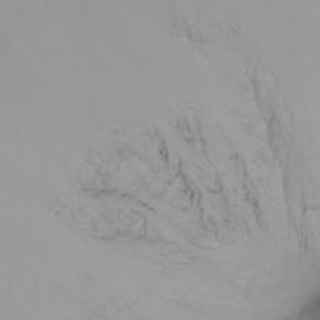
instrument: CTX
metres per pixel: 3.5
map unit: Nhu
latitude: -8.6707
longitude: -80.4601
